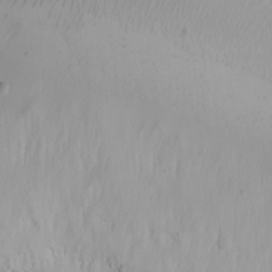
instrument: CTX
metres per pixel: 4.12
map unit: eHh
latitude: -5.5777
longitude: -82.7624
